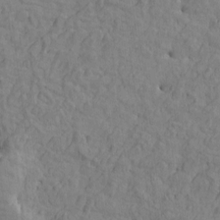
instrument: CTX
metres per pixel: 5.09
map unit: Htu
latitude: -2.6707
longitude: -175.4238
